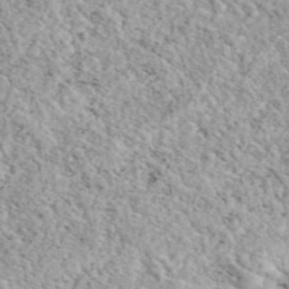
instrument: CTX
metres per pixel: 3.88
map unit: eAb
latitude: 44.1200
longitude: 114.0283
